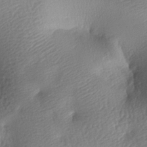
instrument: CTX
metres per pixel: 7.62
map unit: lAa
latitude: -8.4818
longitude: -127.7261
